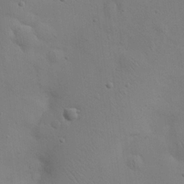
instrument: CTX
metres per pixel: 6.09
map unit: eHh
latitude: 25.4804
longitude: -69.6127
